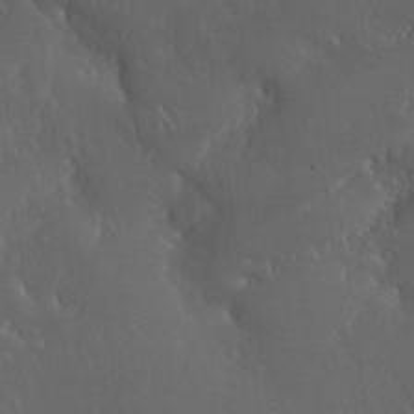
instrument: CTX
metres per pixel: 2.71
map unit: Nhu
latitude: 30.5546
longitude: -57.1214
